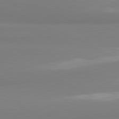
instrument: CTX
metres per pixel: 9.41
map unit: lApd
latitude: 81.4426
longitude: 178.9919
